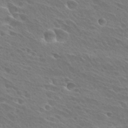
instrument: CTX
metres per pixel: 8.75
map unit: Hto
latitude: 28.0255
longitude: -40.1388
